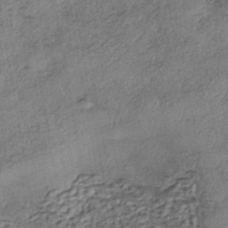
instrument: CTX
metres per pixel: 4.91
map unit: eHh
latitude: -42.3873
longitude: 120.3117
